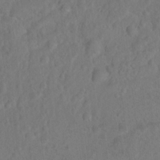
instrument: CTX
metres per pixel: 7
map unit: Nhu
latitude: 8.7057
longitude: -22.4790
